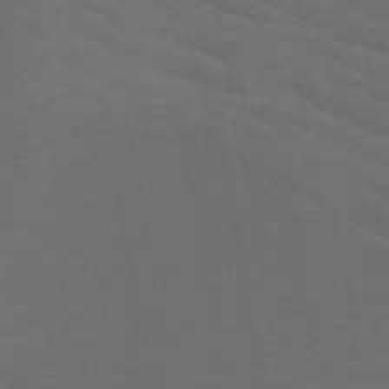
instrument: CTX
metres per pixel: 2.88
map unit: HNb
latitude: -50.1984
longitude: -46.2334
